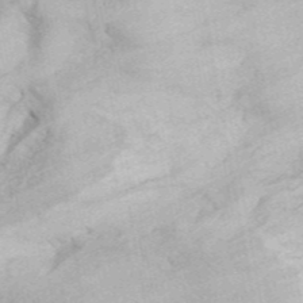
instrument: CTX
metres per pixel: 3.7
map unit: ANa
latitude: 45.0081
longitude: 38.5196
